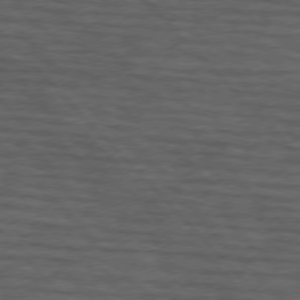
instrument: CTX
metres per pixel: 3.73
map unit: lApd
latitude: 75.2915
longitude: -82.2900
